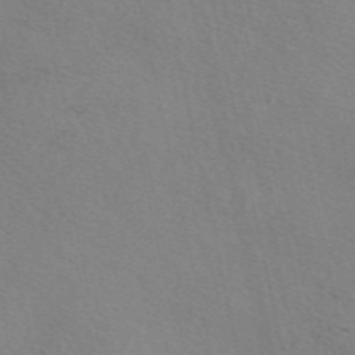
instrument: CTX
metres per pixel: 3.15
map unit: eAb
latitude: 50.2900
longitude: 106.3684
